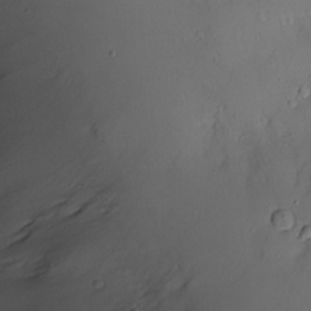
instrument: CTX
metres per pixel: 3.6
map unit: Nve
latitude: -8.5196
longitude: 173.7855
